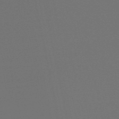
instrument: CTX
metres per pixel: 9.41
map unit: eHb
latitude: -50.4251
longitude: 79.1431
